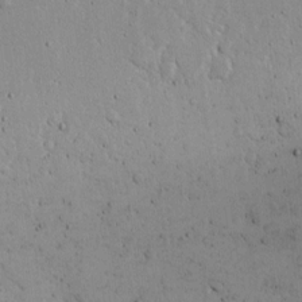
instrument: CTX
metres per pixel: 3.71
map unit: Ave
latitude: 12.6869
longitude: -138.2900
